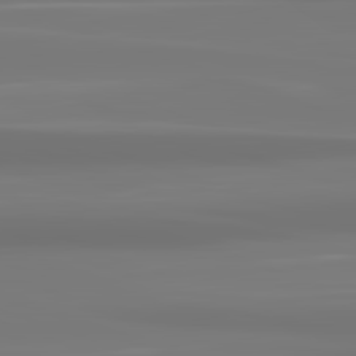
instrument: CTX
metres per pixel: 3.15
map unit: lApd
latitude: 83.1403
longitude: -131.0648
